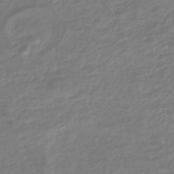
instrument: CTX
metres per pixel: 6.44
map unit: HNhu
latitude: -45.4077
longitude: 98.8786
